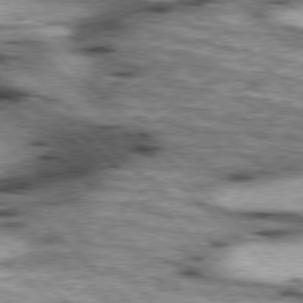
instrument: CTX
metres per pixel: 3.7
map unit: lApd
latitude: 76.9513
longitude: -50.9324
